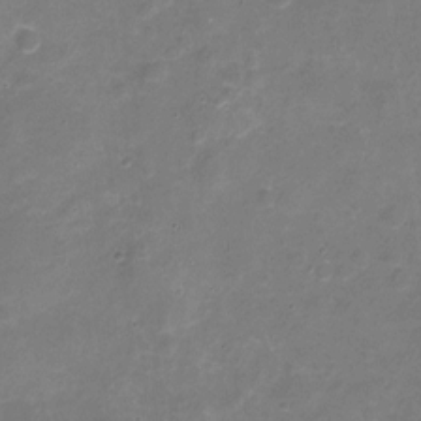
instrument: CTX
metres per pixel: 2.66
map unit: Nhu
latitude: -17.9745
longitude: -56.5356
